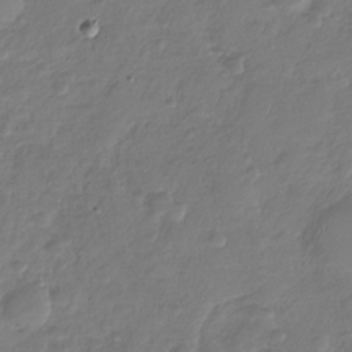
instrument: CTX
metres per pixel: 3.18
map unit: Nhu
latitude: -30.1039
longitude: -61.5749
